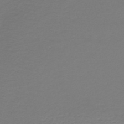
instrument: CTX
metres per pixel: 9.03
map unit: lHb
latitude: -42.8219
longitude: 71.4077
